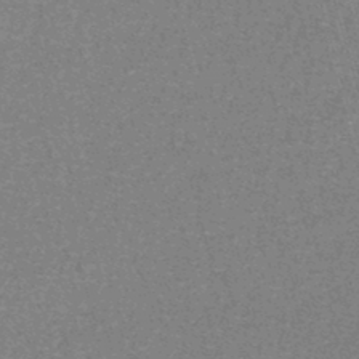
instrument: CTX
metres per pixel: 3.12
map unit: lHb
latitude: -43.3131
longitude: 55.8611
